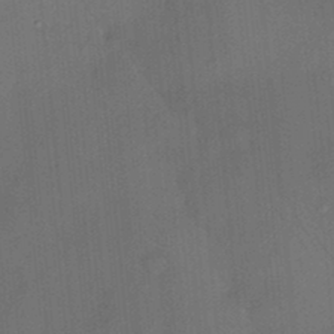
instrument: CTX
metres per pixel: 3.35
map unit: HNhu
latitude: 12.3656
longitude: 10.7463
